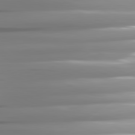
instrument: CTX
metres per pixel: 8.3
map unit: lApd
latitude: 81.8583
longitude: -141.3670
